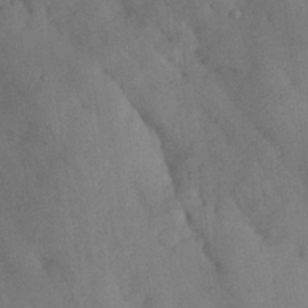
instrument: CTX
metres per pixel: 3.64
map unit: Nhu
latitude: 26.9136
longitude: -71.4804
